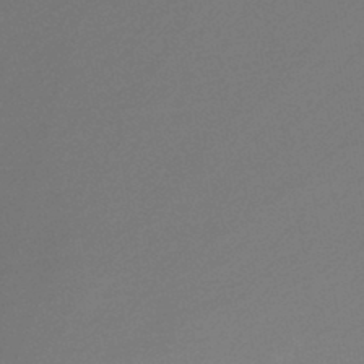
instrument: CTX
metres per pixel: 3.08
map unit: lHb
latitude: -45.0298
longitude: 65.0676
